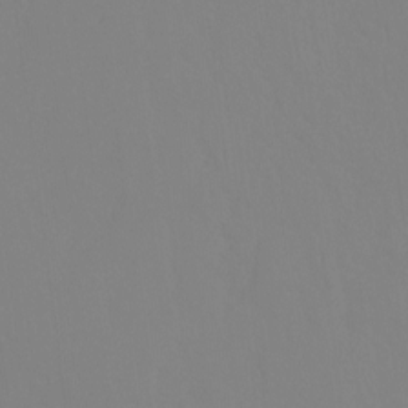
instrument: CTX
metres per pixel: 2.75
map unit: Ht
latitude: -9.1620
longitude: -34.8002
